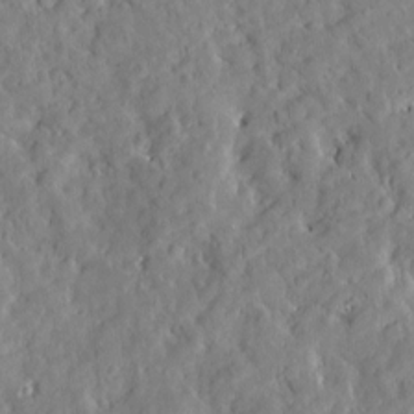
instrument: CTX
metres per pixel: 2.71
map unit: Htu
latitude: -4.1039
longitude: 174.0472
